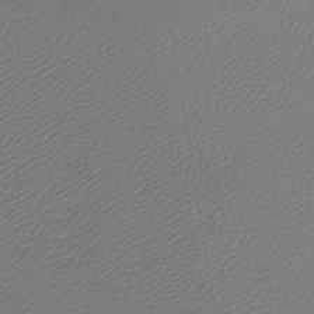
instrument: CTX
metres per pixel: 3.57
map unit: lHb
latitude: -43.1431
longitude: 60.2739
